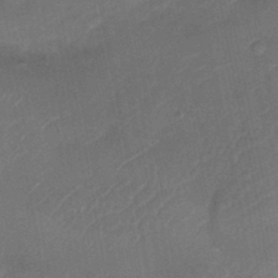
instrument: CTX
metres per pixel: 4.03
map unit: Nve
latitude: -19.5777
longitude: 106.8219
